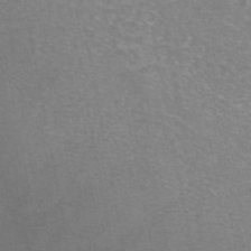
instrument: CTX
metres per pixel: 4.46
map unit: eAb
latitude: 46.2901
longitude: 101.7855
